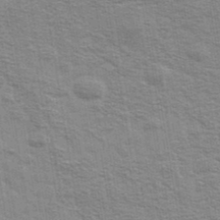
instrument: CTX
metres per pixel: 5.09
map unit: Ave
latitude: 39.0269
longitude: -108.8758
